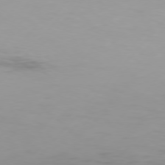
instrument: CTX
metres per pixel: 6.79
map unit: Hpe
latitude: 75.5371
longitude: -128.3845
